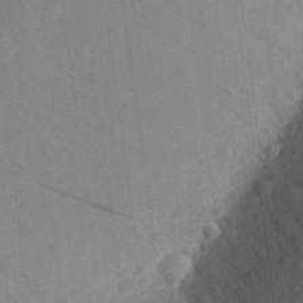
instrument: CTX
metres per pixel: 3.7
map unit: Aa
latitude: 27.4993
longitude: -143.7072
